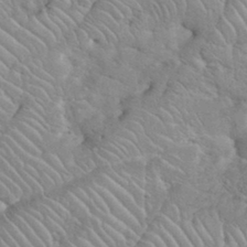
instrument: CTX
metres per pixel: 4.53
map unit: eHh
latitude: 35.9906
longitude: -64.7435
